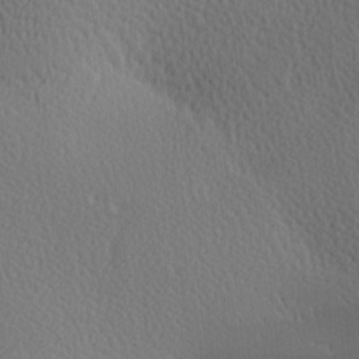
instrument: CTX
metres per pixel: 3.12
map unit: Ave
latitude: -8.9542
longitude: -123.5182
